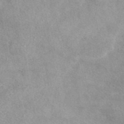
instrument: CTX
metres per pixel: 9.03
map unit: eAb
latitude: 44.3845
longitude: 109.1053
